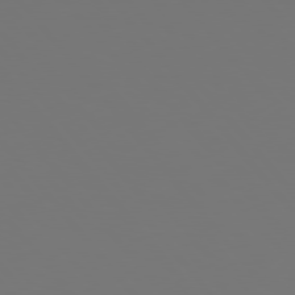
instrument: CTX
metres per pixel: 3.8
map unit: Hpe
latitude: 77.0080
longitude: -165.4615
